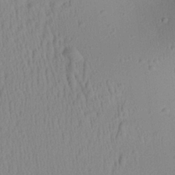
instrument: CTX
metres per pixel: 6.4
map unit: Aa
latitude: 26.5735
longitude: -135.4804
